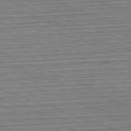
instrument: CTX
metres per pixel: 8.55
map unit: Hpe
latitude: -82.7652
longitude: 12.5385
